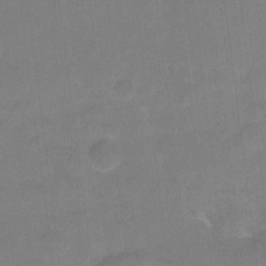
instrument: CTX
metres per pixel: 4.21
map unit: Hto
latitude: -5.3887
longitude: -35.8583
